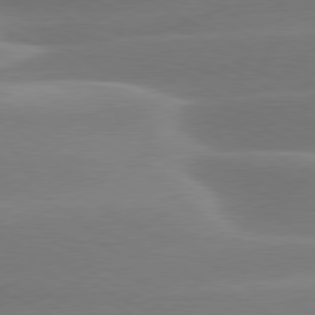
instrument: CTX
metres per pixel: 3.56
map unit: lApd
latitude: 79.3860
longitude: -115.6693
